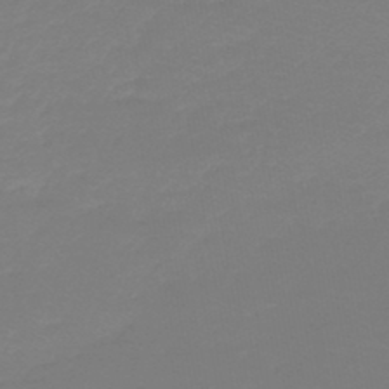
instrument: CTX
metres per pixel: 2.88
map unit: lHb
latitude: -44.9353
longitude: 63.6722
